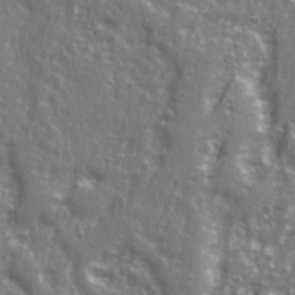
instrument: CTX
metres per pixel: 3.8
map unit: Ave
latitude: 22.5357
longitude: -133.2348
